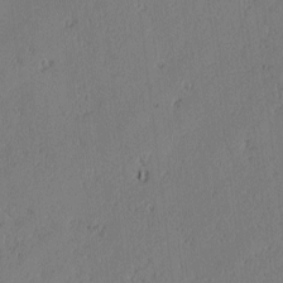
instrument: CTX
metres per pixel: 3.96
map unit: lAvf
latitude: -2.3873
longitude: -106.0255
